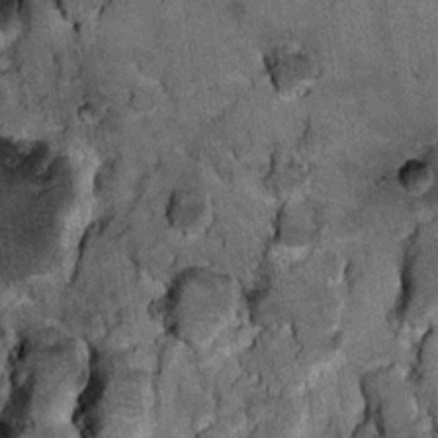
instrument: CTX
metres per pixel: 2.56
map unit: Nhu
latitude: 15.9906
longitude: -32.5167
